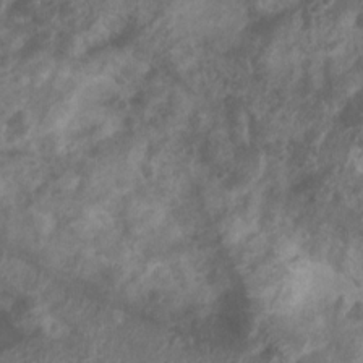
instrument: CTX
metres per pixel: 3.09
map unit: Nhu
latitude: 7.5938
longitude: -21.4804
